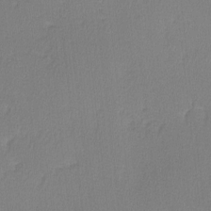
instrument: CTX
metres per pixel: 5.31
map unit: lHvf
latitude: -11.3699
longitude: -99.8583
